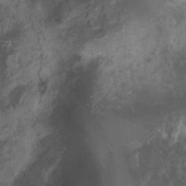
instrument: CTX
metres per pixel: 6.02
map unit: Nhu
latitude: 6.9892
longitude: -21.3481
